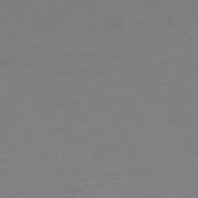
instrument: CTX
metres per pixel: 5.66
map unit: Ap
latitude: -76.3306
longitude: -70.7246
